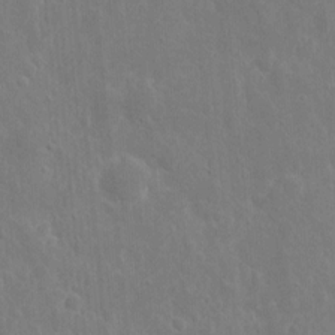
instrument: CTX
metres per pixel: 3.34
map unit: eHh
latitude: 9.7639
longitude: -72.8191
